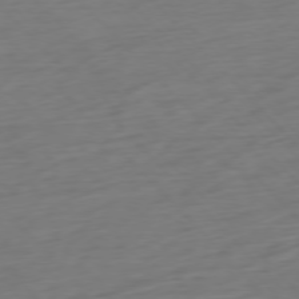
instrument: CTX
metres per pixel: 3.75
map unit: Ap
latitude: -77.0486
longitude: -79.1214
